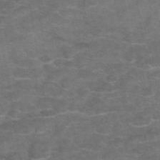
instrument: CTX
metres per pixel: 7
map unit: eAb
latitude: 47.2915
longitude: 102.2362
